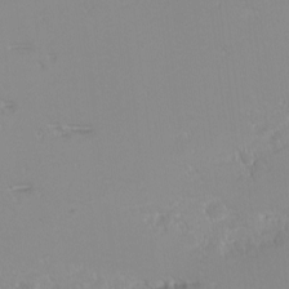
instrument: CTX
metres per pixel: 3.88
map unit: Nhu
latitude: -4.7085
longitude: -81.5560
